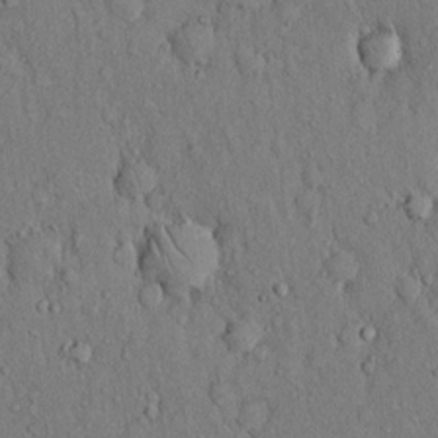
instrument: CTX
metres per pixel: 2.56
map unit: Hto
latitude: 12.9325
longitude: -58.2523
